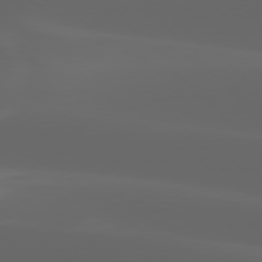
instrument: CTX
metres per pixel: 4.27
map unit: lApd
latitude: 77.6694
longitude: -53.4616
